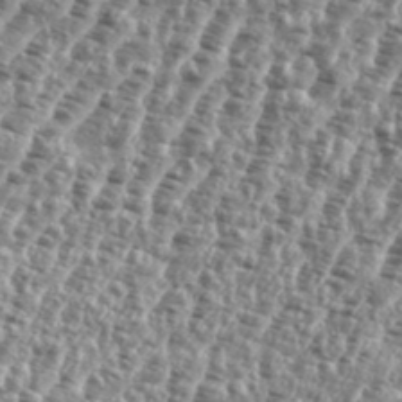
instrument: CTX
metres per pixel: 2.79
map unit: eHh
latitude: 35.4804
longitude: -135.3859
